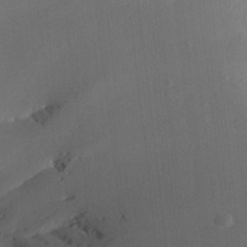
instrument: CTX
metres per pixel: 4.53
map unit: Aa
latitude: 24.9513
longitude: -136.1389
